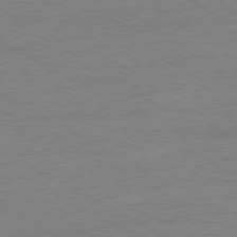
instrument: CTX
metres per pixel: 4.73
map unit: Ap
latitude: -80.5007
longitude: -86.4034
